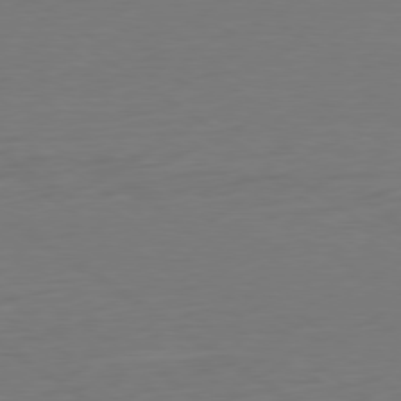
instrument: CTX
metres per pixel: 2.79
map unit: Ap
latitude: -79.8422
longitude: -59.4804
